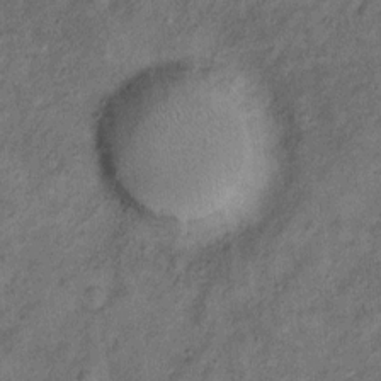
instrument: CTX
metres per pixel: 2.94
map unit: Ht
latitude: 9.8017
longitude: -39.8016
